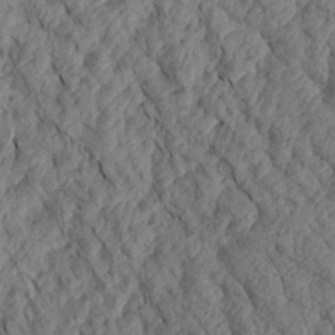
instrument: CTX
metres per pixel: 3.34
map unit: Aa
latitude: 17.7639
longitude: -145.7072
